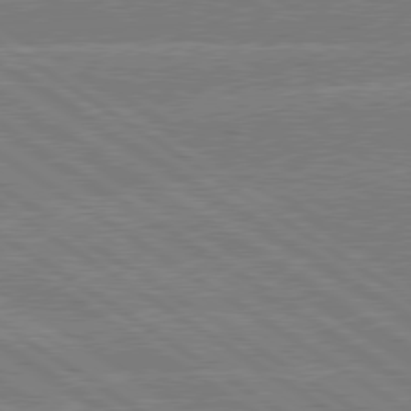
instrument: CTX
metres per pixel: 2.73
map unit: lApd
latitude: 79.2726
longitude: -133.1781
